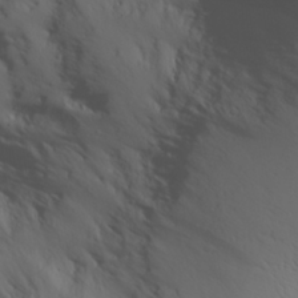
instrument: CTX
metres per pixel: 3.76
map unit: Aa
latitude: 28.9136
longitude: -146.2901
